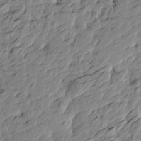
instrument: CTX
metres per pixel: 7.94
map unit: Htu
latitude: -4.3117
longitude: 178.7652
